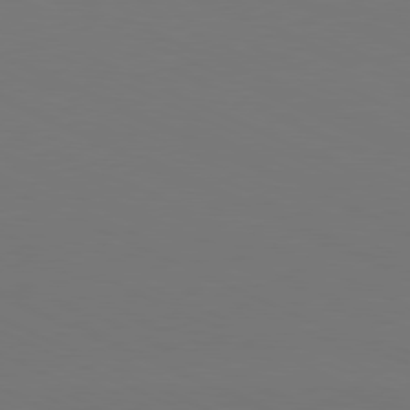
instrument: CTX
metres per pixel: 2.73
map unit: Hpe
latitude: -81.7289
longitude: 19.3321
